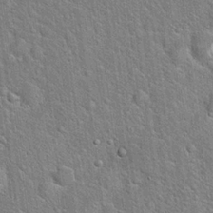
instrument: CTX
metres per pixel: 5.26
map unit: Hto
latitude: 20.1767
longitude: -51.3859
